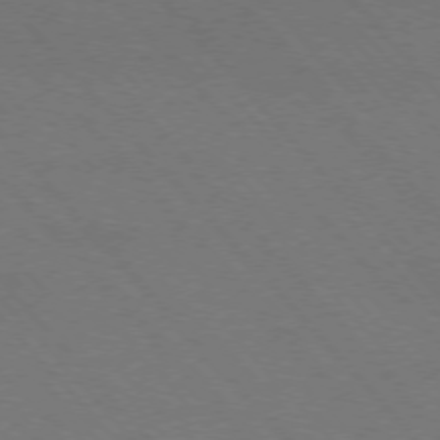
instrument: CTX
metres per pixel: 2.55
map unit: Hpe
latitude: -76.4440
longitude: -12.7813
